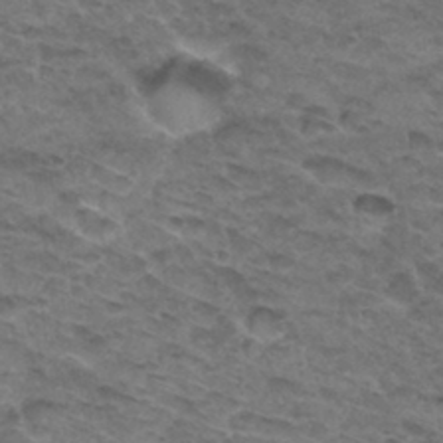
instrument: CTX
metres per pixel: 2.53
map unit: Hto
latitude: 32.3656
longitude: -48.1578
